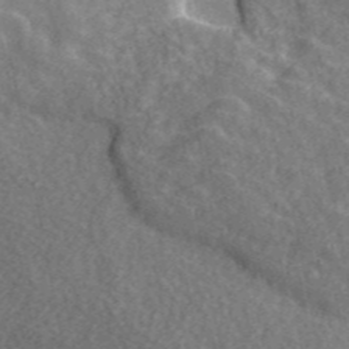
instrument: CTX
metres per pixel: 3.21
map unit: ANa
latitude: 46.1200
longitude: 50.3117
